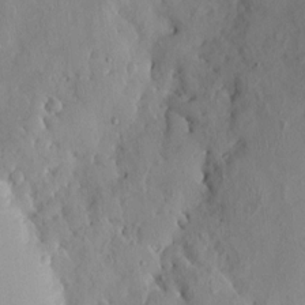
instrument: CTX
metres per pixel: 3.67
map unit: HNhu
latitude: 2.8947
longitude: -7.2915
